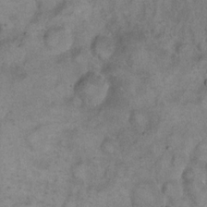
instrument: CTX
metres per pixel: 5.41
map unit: eHh
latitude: 17.8583
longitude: -62.3468
